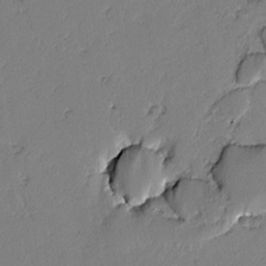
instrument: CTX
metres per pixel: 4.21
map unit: lAvf
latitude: -2.5384
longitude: -108.1766
